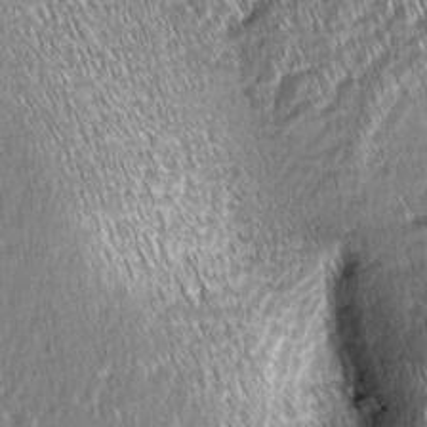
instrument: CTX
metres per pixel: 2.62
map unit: Aa
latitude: 7.9150
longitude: -132.6868
